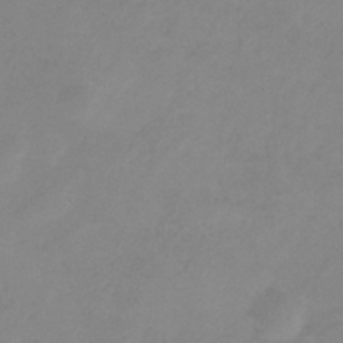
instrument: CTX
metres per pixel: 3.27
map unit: HNb
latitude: -32.4062
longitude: 60.7085
